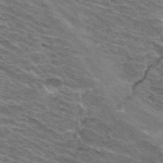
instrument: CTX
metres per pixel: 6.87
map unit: Hto
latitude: 33.9717
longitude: -41.5560
